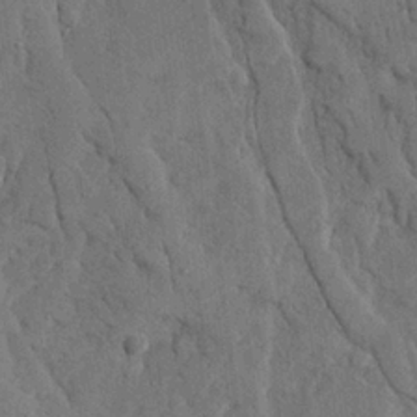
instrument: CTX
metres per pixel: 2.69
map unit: Ave
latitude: 23.7827
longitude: -133.6694
